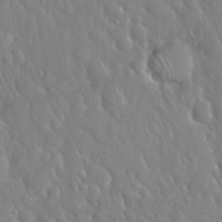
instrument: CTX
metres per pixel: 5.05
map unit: Nhu
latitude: 25.6504
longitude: -58.4223
